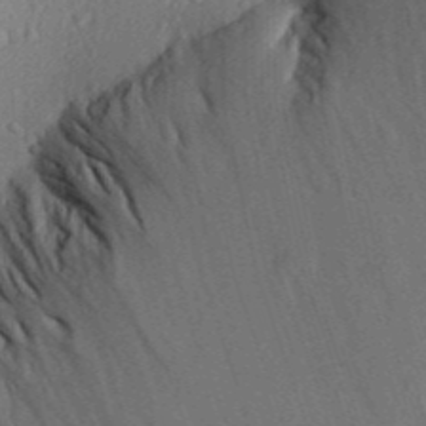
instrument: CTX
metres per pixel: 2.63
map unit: Aa
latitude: 29.8583
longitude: -138.8002
